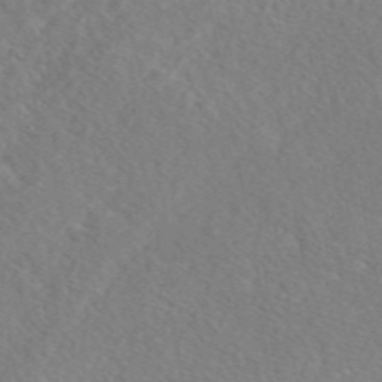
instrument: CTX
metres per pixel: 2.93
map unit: eAb
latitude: 48.2334
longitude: 117.8422
